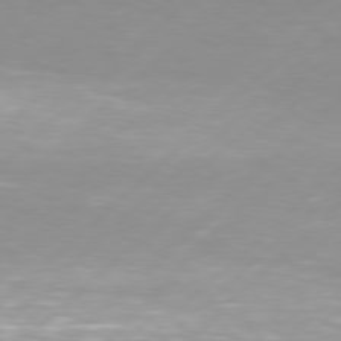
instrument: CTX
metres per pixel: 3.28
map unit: Hpe
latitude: 77.6127
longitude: -131.2726
